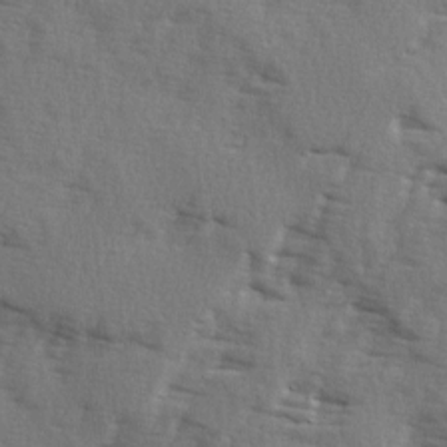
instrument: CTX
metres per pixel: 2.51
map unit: Ave
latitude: 2.1011
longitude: -110.6680
